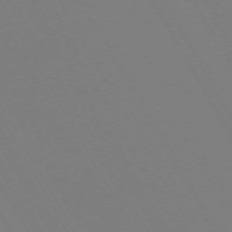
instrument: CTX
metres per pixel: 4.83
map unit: Hpe
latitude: -72.8786
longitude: 10.1228
